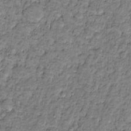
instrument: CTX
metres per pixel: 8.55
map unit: HNhu
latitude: -21.5777
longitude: 85.4832
